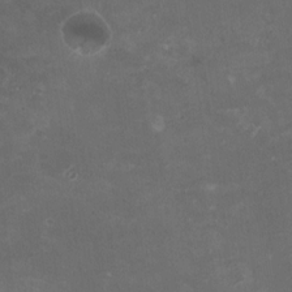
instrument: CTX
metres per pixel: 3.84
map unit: HNhu
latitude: 2.7435
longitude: -1.5938
